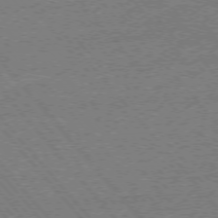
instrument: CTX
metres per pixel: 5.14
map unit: Ap
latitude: -76.3684
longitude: -96.0255
